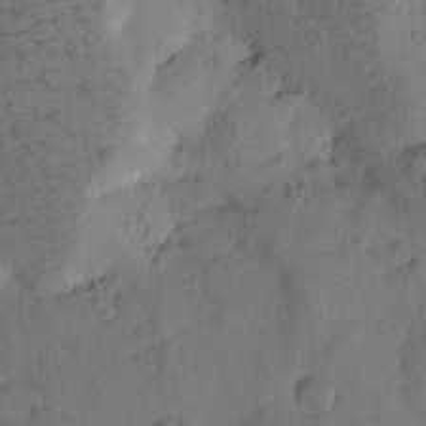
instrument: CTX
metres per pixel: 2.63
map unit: Htu
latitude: -2.7841
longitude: -176.3089
